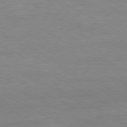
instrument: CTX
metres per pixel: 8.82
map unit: Ap
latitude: -80.7652
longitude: -86.0822
